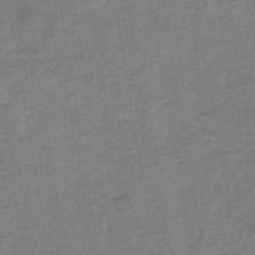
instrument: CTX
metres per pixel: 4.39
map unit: eHb
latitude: -35.3132
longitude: 77.5399
